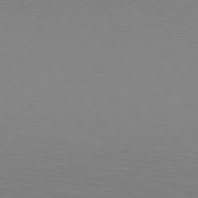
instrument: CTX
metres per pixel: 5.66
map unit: Hpe
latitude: 78.6302
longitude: -139.4237
